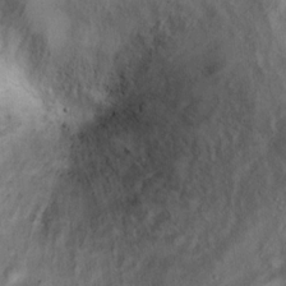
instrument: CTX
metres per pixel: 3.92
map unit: Ht
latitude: 15.2348
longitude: -37.8206
